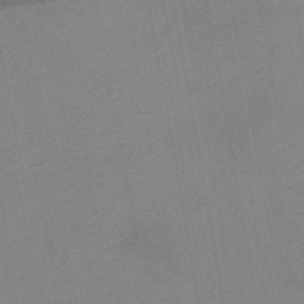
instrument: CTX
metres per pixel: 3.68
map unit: lHb
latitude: -41.1242
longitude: 53.0675
